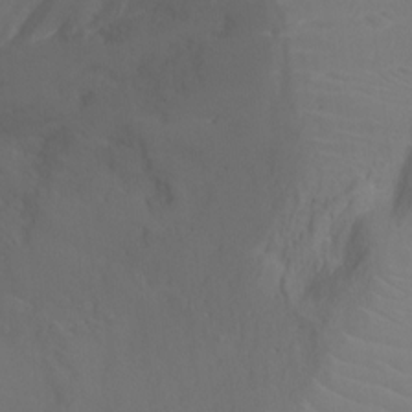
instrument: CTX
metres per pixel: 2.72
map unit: Ht
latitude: -16.4440
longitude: -41.0836
